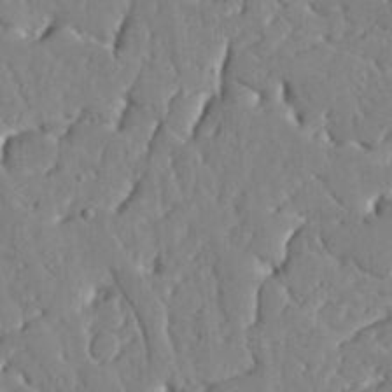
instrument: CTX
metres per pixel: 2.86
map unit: lHvf
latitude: 17.2726
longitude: -112.9891
